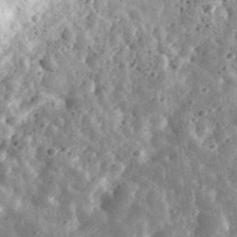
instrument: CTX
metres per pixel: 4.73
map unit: eHh
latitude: 33.8016
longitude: -79.1026
